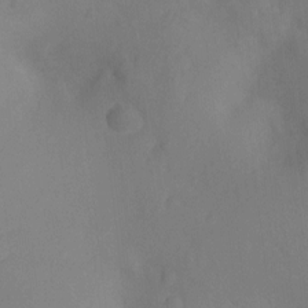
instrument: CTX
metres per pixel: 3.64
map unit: Ht
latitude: -12.1606
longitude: -24.0444
